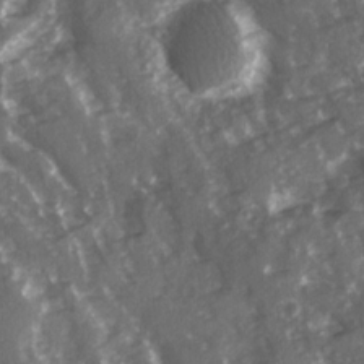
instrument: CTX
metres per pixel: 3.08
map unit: Ave
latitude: 15.6127
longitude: -131.4049
